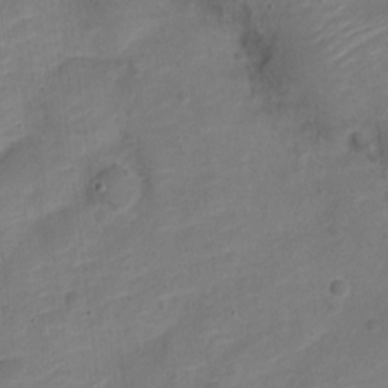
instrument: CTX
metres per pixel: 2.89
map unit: Nve
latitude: -18.3117
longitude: 109.6155
